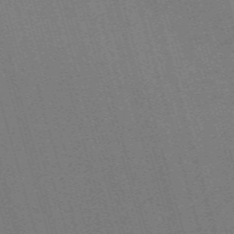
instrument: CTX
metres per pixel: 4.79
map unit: Nve
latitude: -59.8044
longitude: 63.1809
